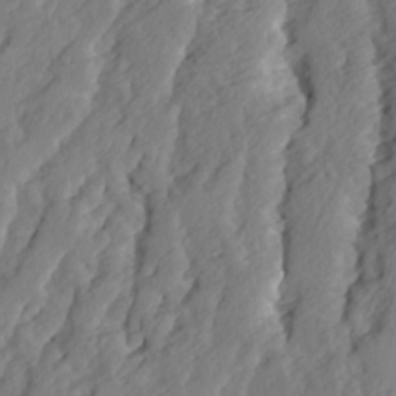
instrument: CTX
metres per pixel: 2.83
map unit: Ave
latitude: 14.0822
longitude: -135.0836
